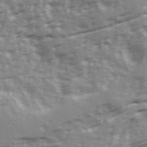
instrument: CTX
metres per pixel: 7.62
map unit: Ave
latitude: 22.6490
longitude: -132.9514
